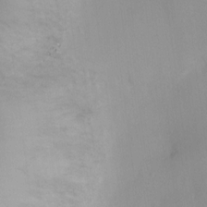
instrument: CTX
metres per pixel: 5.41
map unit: Ht
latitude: -4.5573
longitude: -19.2348
